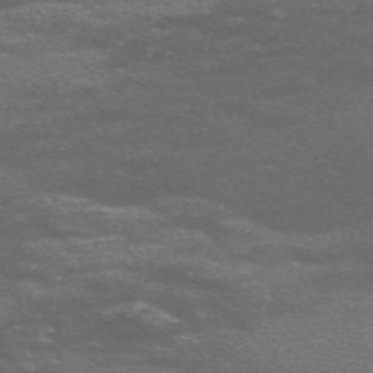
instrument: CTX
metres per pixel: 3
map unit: Nve
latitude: -58.9163
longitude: 66.4629
